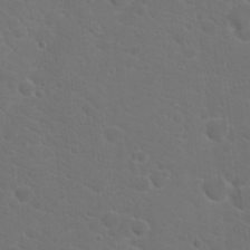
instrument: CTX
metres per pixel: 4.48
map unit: Hto
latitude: 19.0080
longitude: -36.6113
